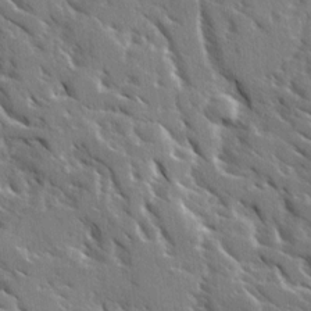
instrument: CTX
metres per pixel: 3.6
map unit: Ave
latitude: 16.1956
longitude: -130.8380
